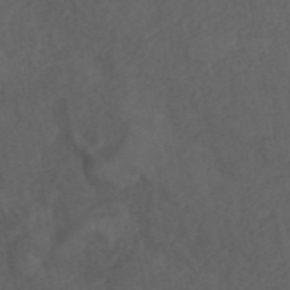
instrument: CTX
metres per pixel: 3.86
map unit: ANa
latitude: 42.4034
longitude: 34.0661
